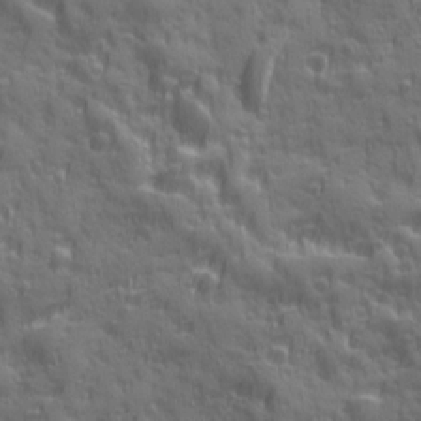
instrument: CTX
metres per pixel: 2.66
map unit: Ave
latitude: 19.8205
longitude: -132.5735
